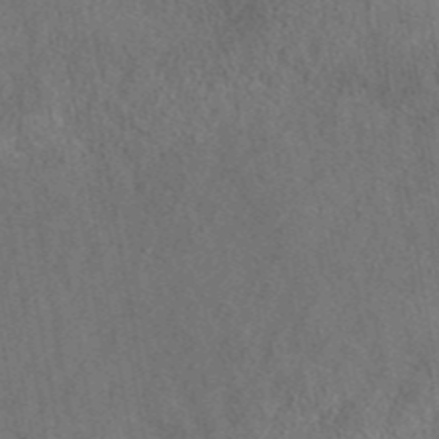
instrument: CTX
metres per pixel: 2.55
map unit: eAb
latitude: 43.8394
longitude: 109.0486
